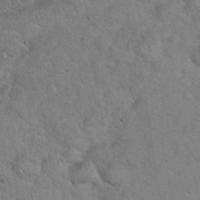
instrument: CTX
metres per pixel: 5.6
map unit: eHh
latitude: 36.5357
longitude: -64.5735
